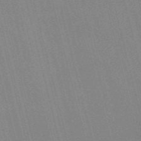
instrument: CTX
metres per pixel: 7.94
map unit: Nve
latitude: -57.4643
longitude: 62.3495
